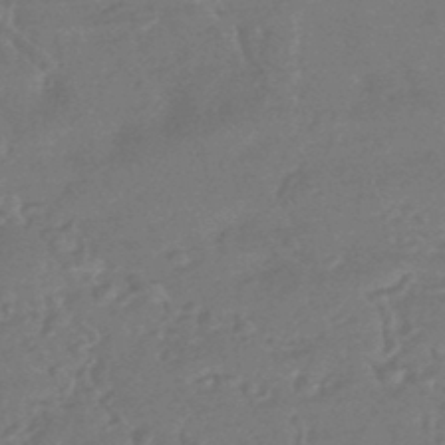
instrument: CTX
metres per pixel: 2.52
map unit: HNhu
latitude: -44.2551
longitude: 92.4251
